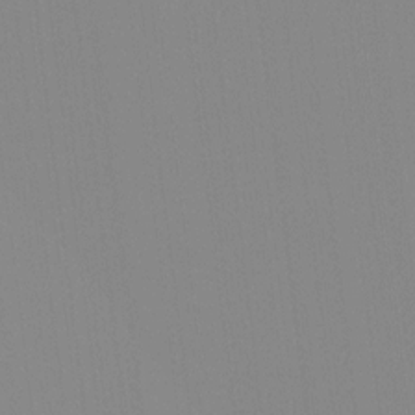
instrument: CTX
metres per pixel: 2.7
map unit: Ave
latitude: 3.9717
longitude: -113.0836
